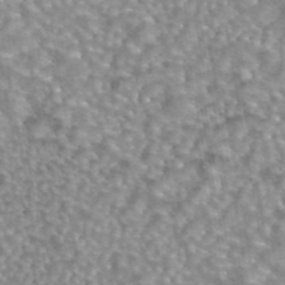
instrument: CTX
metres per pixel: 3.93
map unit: eAb
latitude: 44.0255
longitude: 107.3510
